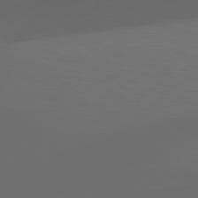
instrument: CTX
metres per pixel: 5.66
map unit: lApd
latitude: 79.1403
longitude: -173.7260
